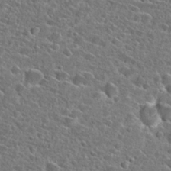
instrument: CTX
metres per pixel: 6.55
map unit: Hto
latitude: 24.9891
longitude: -46.8191
